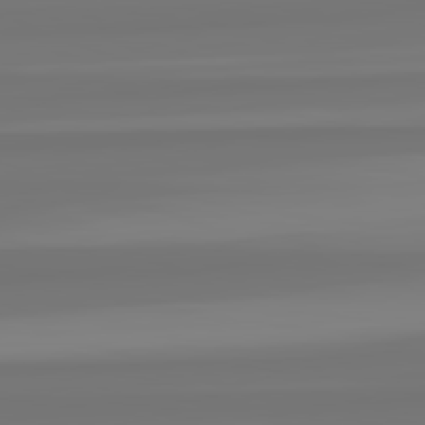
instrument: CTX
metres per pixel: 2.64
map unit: lApd
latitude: 82.6679
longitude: -178.7624
